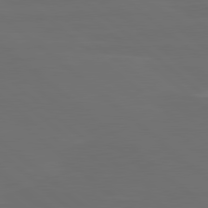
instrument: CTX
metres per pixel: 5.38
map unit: lApd
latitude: 80.1767
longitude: -114.8380
